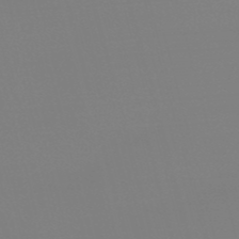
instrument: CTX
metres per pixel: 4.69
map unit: eHb
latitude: -50.2173
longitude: 68.6518
